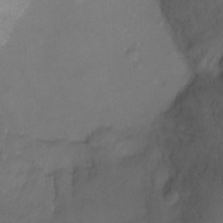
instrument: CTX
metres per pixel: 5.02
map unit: Ht
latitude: -7.8422
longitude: -34.7246
